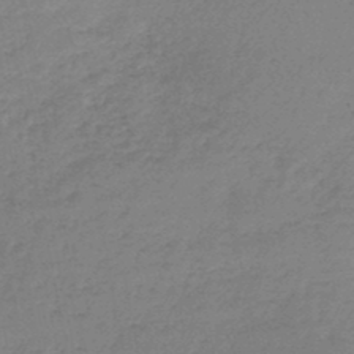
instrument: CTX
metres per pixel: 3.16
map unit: lHb
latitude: -44.6519
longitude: 69.7855
